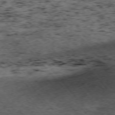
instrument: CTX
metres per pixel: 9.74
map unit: Ap
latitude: -75.8423
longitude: -61.2348
